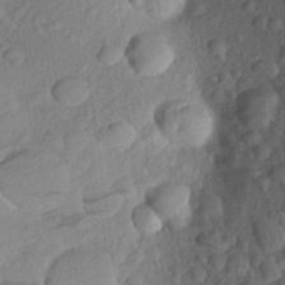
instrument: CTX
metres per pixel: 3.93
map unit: Aa
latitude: 22.9136
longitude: -147.0648
